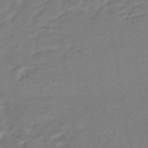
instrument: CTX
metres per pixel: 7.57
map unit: HNhu
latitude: -42.2172
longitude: 92.3306
